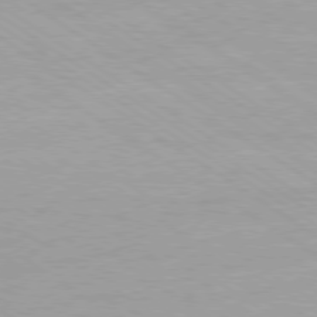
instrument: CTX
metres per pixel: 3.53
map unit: Ap
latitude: -80.0283
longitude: -58.4790
